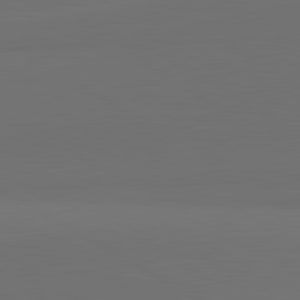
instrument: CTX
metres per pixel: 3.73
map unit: lApd
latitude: 81.5560
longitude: 152.7652
